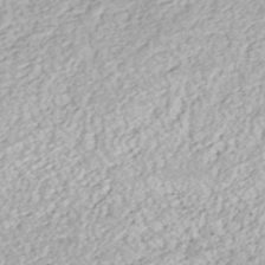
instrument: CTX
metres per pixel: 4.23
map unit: ANa
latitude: -41.4643
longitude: 109.0675
